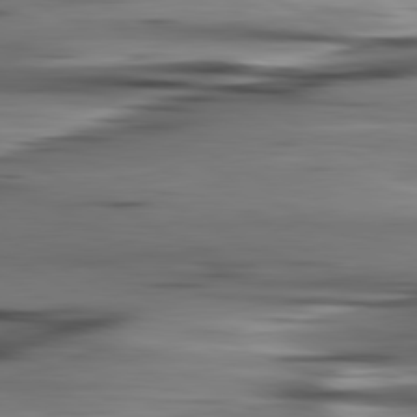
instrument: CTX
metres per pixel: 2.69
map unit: lApd
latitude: 80.7813
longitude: -122.5546
